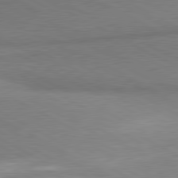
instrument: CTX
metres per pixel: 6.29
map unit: lApd
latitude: 80.6679
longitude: 165.5399
